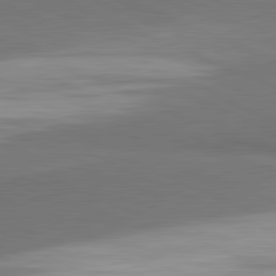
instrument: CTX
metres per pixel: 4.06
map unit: lApd
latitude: 81.9339
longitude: 156.4818
